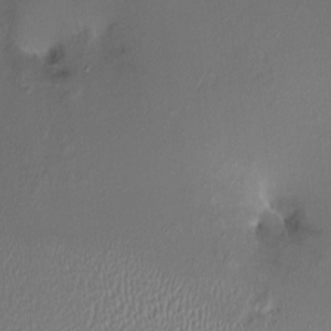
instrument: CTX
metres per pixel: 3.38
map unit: HNhu
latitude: 5.4426
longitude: 9.1242
